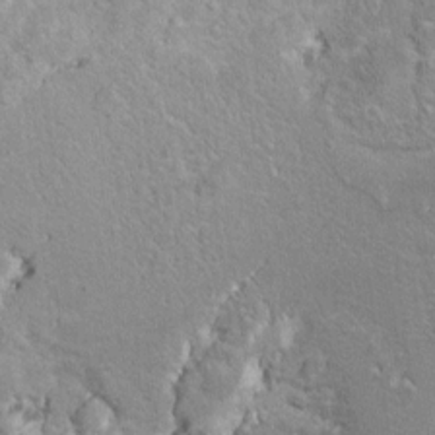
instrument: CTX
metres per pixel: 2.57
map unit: Hto
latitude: 8.6869
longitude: -31.6505
